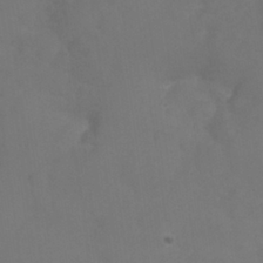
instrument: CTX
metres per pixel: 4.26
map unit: Nhu
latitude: 28.0822
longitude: -56.0255
